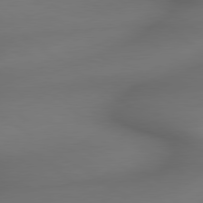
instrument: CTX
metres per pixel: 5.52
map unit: lApd
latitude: 79.3671
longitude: -174.0822
